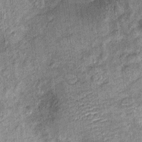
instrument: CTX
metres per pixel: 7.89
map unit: Ht
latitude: 10.1578
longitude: -38.5357
